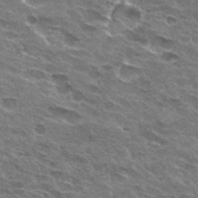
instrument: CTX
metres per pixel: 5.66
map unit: Hto
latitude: 31.7828
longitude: -44.8191
